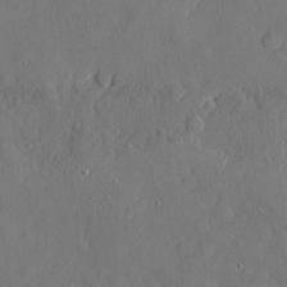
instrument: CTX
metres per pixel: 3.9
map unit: eHh
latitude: 4.8569
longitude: -75.0270
